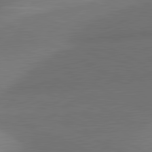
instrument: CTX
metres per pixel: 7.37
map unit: lApd
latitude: 81.4048
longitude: 135.3321
